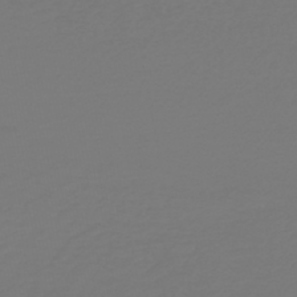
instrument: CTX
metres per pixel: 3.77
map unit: HNb
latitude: -45.7478
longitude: 51.8800
